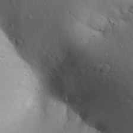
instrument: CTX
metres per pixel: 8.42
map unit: Aa
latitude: 30.8758
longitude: -146.1956
